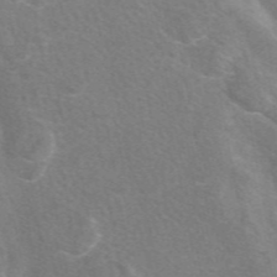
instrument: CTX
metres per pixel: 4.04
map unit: eAb
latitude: 48.3845
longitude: 119.2943
